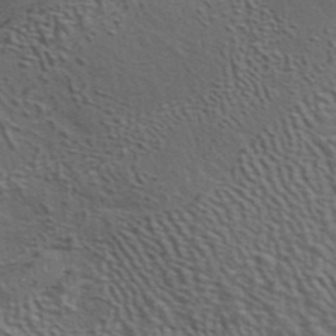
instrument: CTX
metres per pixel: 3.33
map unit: ANa
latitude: 40.0633
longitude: 29.6533
